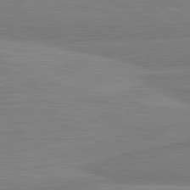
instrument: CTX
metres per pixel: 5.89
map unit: lApd
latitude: 81.8583
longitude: -172.4034
